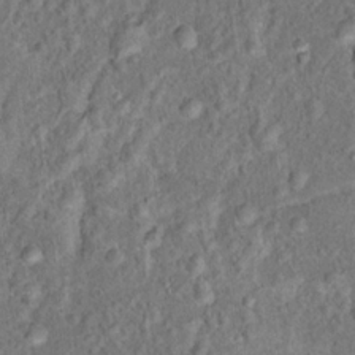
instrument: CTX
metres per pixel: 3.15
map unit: Hto
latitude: 15.7639
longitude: -41.6127
